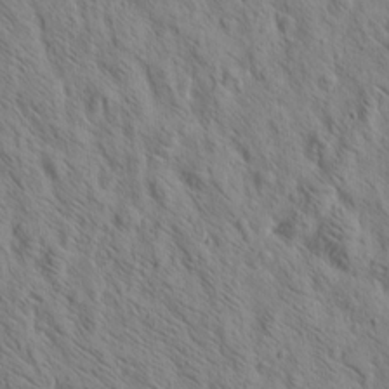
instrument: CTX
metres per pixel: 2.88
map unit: Htu
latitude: -3.7099
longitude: 170.6330
